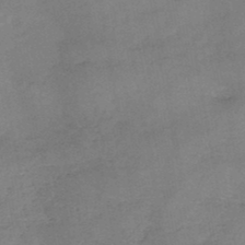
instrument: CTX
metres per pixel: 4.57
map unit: HNb
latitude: -46.7652
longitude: -37.8772
